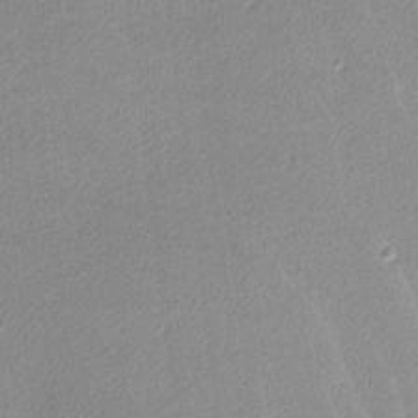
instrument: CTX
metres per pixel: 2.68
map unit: lHvf
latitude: -12.9731
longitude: -102.6301
